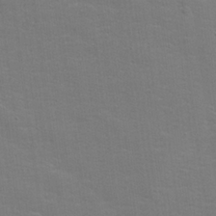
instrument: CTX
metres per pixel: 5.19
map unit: lHvf
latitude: 25.3103
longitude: 142.0283
